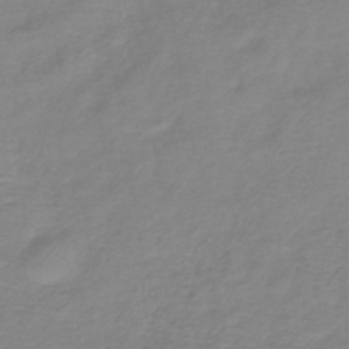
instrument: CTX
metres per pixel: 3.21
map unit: lHb
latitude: -40.5763
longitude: 76.6330
